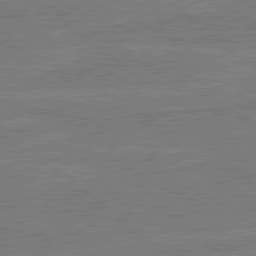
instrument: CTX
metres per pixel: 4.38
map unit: lApd
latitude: 80.5735
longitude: -175.0081
